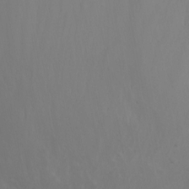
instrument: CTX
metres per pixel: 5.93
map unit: Nhu
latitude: -6.9541
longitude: -66.3278
